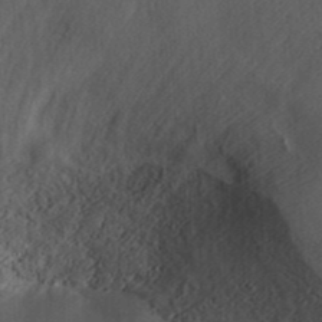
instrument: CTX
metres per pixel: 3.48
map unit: ANa
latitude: 36.9514
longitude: 18.0850
